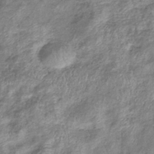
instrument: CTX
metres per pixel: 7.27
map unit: eHb
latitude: -37.4265
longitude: 76.1606
